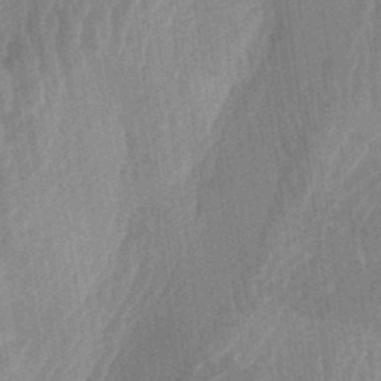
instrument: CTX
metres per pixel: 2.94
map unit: lAa
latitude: -5.4076
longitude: -128.9891
